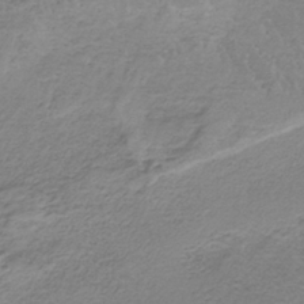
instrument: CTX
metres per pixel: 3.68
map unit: HNb
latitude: -35.0864
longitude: 56.4251
